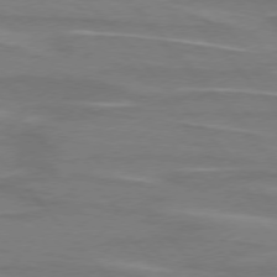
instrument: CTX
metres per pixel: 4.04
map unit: lApd
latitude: 75.7072
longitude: -81.2348
